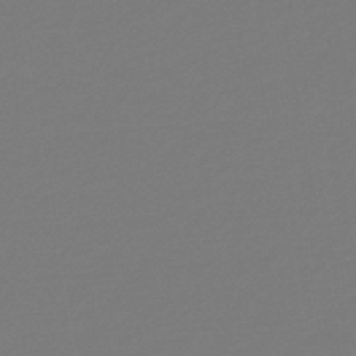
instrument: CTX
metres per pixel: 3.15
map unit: lHb
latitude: -46.1605
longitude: 60.1606
